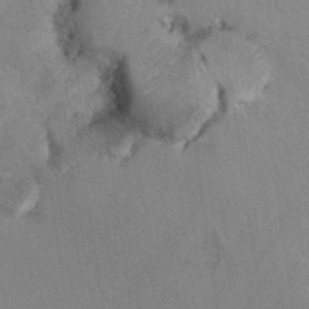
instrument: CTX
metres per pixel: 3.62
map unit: Hto
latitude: 7.0647
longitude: -34.4979
